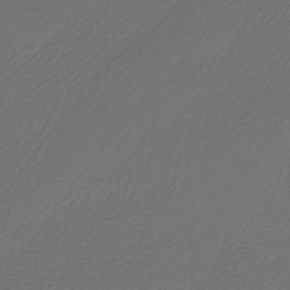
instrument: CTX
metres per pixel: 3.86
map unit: HNb
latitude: -47.6533
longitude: 55.7667
